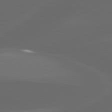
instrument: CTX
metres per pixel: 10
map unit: lApd
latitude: 80.0255
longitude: -117.4049
